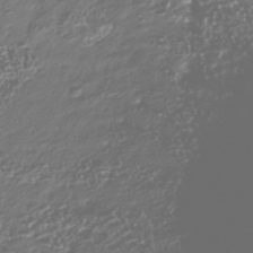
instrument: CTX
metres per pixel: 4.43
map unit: Nhu
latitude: -40.2172
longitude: -82.9891
